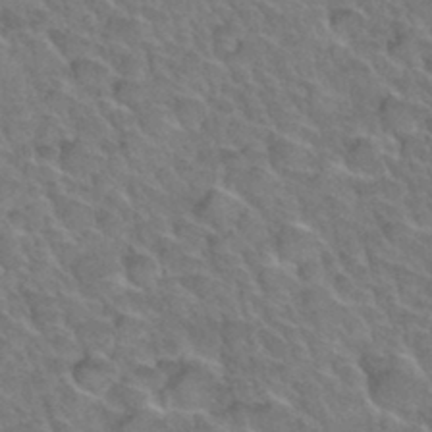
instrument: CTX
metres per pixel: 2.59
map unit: Hto
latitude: 34.4412
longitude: -47.3104
